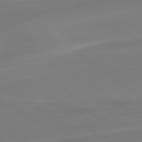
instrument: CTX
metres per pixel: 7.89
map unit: lApd
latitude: 78.9514
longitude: -141.9528
